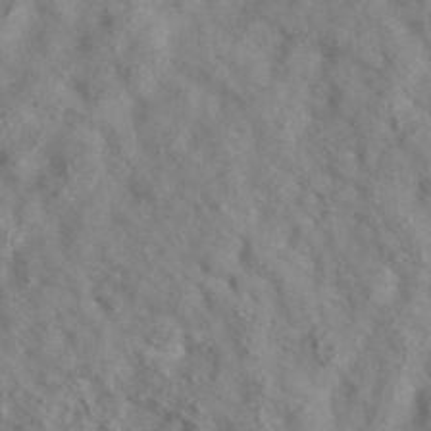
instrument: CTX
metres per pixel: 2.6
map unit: eAb
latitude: 35.9906
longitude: 107.6722
